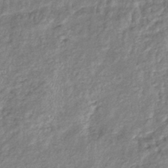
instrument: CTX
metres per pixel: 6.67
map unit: eHb
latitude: -38.5007
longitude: 78.1605
